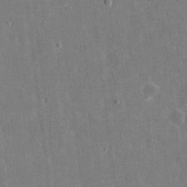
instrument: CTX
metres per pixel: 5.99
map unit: eHh
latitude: 6.1011
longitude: -67.6693
